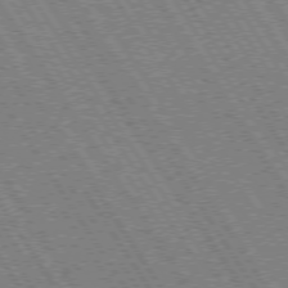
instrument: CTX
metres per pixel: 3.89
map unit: Hpe
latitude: 73.6127
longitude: -141.2537
